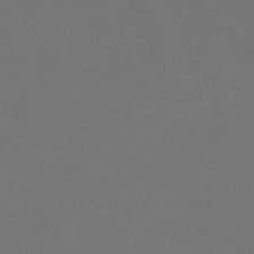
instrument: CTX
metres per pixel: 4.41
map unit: Nve
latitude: -59.4643
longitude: 58.5384
